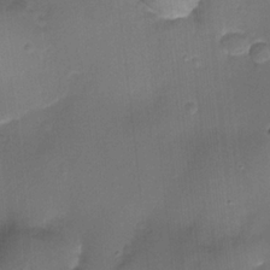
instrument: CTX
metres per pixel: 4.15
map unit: Ht
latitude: -18.6141
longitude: -44.6868
